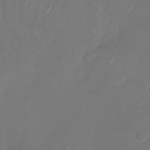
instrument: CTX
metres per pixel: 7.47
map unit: Nhu
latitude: -28.5574
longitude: -71.2915
